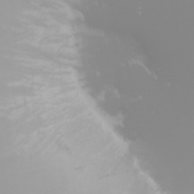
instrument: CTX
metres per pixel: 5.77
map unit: Nhu
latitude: -6.8219
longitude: -79.6694
